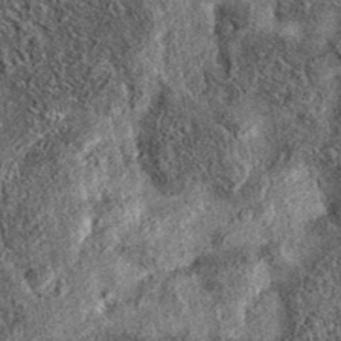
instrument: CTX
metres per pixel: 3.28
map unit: eAb
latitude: 37.4048
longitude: 106.9164
